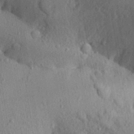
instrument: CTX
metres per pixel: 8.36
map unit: Aa
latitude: 30.1578
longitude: -147.0459
